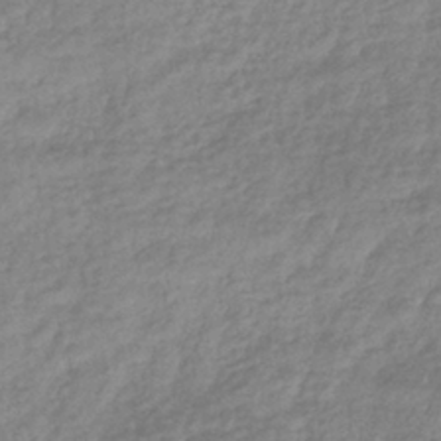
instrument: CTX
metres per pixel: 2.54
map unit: eHb
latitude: -37.7477
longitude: 81.0676
